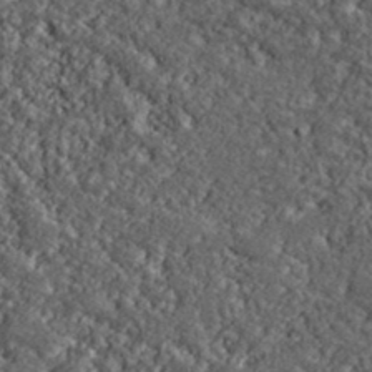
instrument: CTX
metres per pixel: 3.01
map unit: lHvf
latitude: 39.5938
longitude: -88.3090
